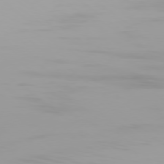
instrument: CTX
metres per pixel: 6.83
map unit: Ap
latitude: -79.1809
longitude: -96.1767
